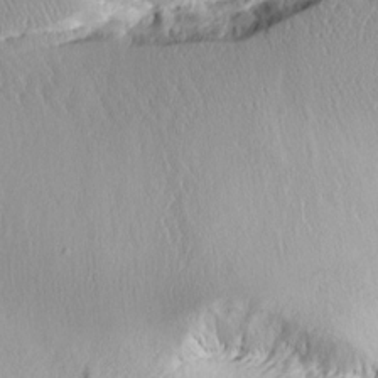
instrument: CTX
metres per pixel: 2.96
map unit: Aa
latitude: 11.4049
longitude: -126.5357
